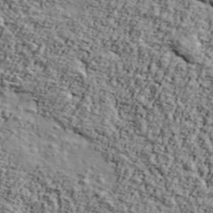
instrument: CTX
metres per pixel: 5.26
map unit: Ave
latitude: 43.0836
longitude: -110.5924
